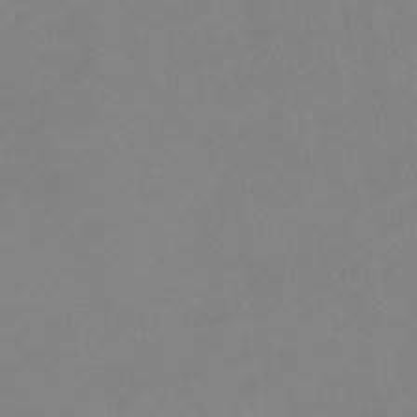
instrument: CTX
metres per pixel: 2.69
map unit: eHb
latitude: -37.5210
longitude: 74.8219
